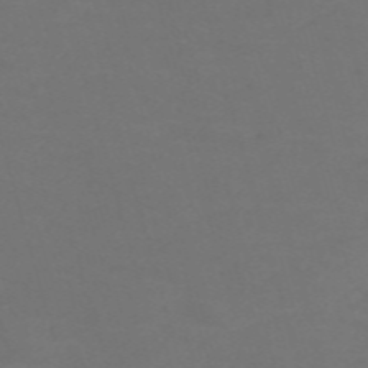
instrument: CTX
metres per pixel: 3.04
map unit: Nve
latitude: -59.6721
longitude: 60.7652
